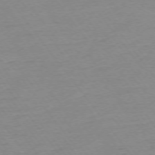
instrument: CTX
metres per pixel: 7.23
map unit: Ap
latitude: -75.3321
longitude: -80.6113
